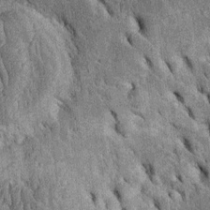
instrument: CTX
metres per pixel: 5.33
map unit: Htu
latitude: -2.7085
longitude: 151.8611
